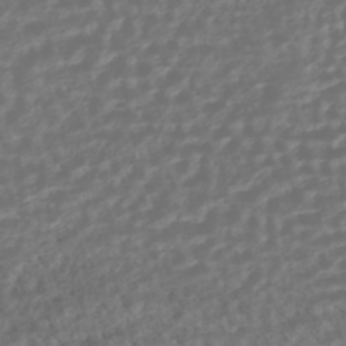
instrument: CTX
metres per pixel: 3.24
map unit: HNhu
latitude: -45.5399
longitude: 106.8408
